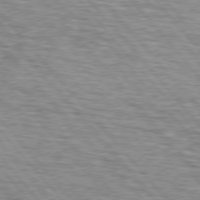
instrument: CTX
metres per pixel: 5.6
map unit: lApd
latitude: 75.7639
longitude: -82.4978
